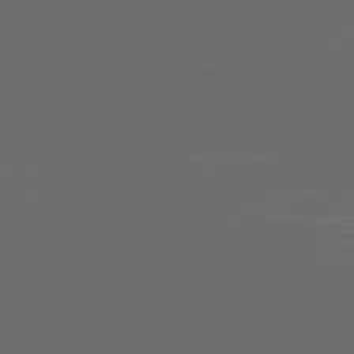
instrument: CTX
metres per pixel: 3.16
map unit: Ap
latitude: -79.6344
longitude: -59.6505
